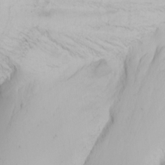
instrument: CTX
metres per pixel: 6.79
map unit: Nhu
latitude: -0.4440
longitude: -75.4238
